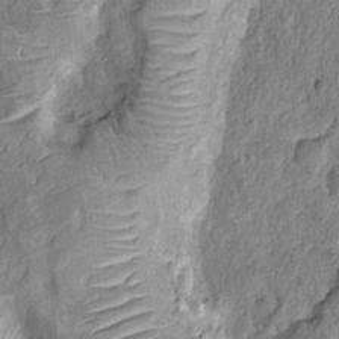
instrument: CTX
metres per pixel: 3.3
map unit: Nhu
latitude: -12.0283
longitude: -22.9703
